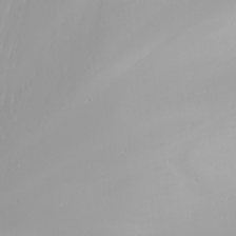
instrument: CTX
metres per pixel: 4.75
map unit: Nhu
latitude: -6.8219
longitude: -90.3278
